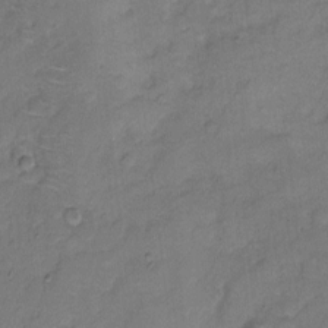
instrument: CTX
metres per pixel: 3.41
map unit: Hto
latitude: 4.8569
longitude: -61.1970
